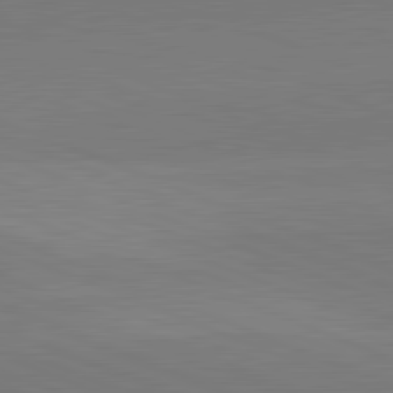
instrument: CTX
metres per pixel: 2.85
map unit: lApd
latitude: 82.1011
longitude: 137.8611
